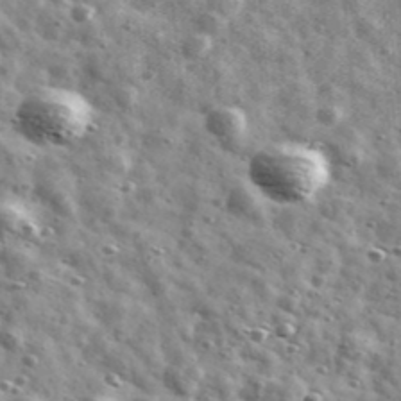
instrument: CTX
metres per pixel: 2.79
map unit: Ave
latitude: 41.7261
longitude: -107.0836
